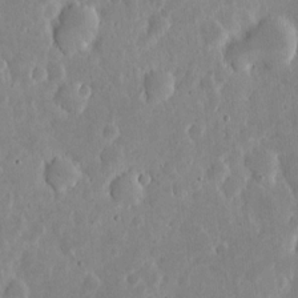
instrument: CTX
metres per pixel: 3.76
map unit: eHh
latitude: 5.9906
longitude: -70.3089
